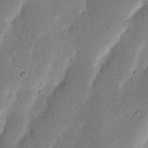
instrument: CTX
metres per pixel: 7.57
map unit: Nhu
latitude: 19.6127
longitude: -74.6491
